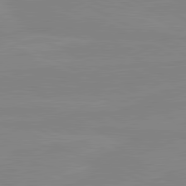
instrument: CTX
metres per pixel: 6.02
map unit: lApd
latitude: 80.8569
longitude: -176.8569
